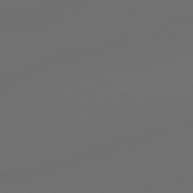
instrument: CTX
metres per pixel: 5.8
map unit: Hpe
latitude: 78.5357
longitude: 177.1431
